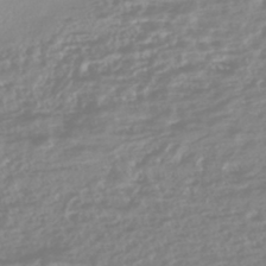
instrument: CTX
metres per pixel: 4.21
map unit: HNhu
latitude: -45.1998
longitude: 100.6518
